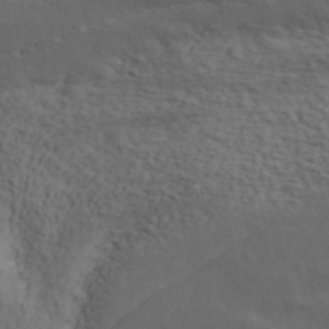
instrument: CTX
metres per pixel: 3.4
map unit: ANa
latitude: 44.6302
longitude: 38.3495
